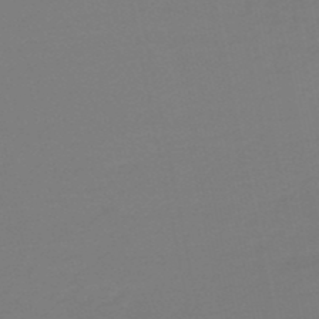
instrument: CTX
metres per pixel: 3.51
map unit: eHb
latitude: -49.8612
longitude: 77.7100
